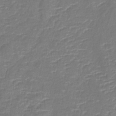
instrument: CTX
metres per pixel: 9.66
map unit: lHb
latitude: -39.4266
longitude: 73.8800
